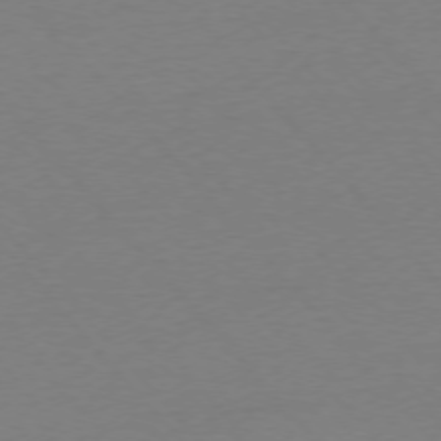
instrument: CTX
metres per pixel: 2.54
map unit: Ap
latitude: -76.1795
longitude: -93.2537
